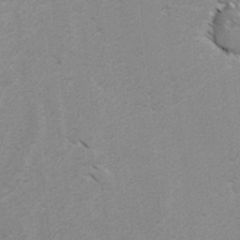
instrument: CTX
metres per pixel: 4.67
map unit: lAvf
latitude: -4.6329
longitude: -114.5167
